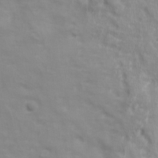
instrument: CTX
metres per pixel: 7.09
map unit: Ave
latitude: 17.6316
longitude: -133.4993
